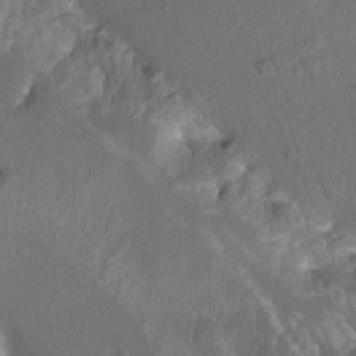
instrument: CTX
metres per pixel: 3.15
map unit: Htu
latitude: -11.2187
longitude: -72.9514
